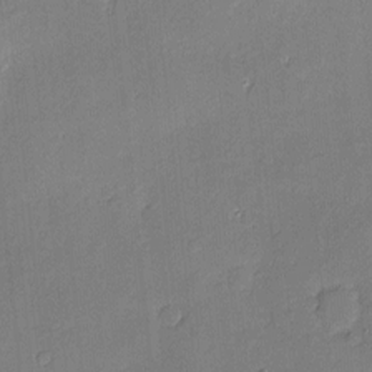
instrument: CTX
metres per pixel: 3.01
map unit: Nve
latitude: -8.9353
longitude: 175.4265
